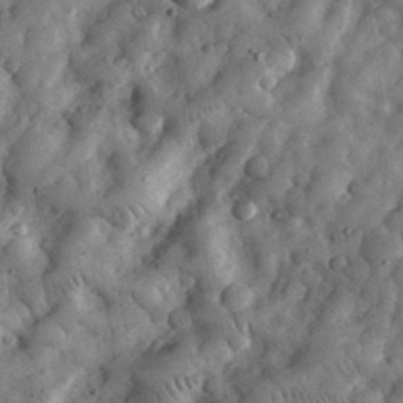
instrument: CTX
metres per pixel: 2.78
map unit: eHh
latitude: 34.7057
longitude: -68.6869
